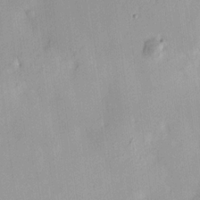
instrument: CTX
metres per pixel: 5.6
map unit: HNhu
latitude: 14.2523
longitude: 12.4818
